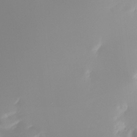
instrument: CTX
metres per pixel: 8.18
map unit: Nhu
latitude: -28.0472
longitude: -79.6883
